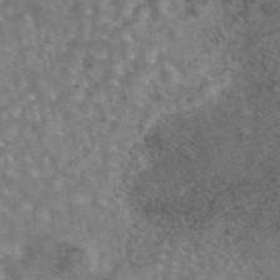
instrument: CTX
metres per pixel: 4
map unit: eAb
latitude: 45.0080
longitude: 107.8801
